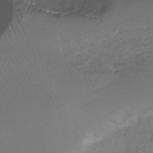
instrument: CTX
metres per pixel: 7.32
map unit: Nhe
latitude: -32.9353
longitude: -93.8772
